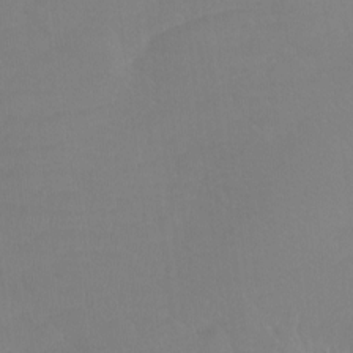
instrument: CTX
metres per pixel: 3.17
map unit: Htu
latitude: -7.4076
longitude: -47.9717
